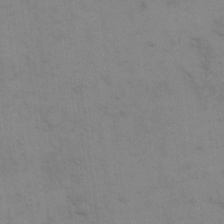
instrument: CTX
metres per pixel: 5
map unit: eHh
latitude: 17.8394
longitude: -66.4601
